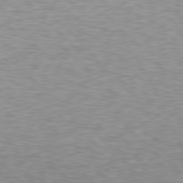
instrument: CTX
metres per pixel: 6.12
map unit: Hpe
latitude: 78.5357
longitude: -166.7624
